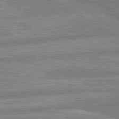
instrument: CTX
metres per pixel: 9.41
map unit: lApd
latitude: 80.2711
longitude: -169.8017
